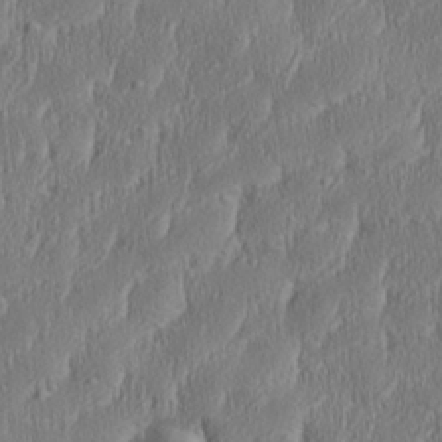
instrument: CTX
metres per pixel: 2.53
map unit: Aa
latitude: 28.3467
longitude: -138.0255
